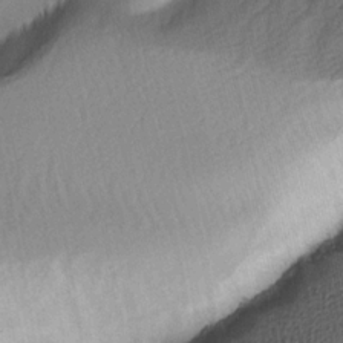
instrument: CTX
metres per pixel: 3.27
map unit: Ave
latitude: -1.0676
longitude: -113.7072
